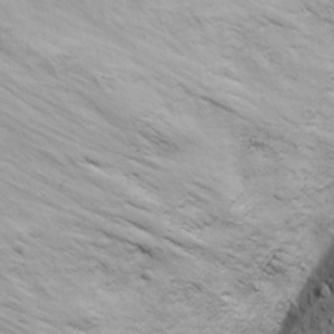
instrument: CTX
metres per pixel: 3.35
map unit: Ave
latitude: 18.0633
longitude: -132.6491
